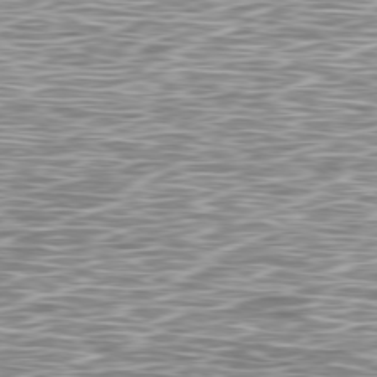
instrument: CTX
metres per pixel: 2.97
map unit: Ap
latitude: -79.8044
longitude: -71.5749
